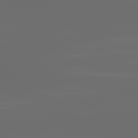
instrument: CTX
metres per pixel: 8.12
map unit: lApd
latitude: 82.0444
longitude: -165.2348
